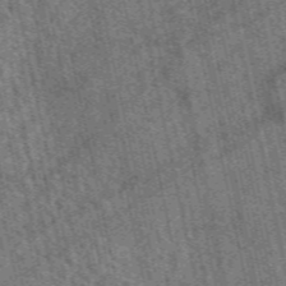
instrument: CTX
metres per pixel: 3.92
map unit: eAb
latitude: 51.5938
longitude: 114.3873
